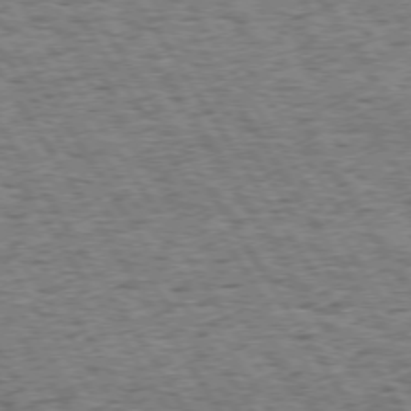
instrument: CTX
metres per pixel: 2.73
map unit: Hpe
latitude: 73.5938
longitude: -135.1592
